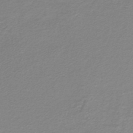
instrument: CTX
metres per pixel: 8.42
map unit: lHb
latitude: -41.8422
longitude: 62.5196
